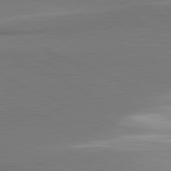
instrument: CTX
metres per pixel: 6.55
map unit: lApd
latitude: 81.3293
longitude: 161.5210
